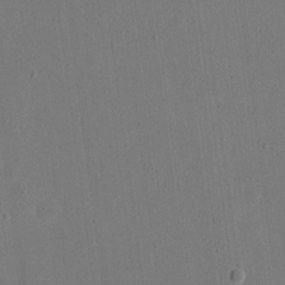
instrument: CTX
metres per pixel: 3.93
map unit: eHh
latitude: 19.5749
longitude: -69.6883
